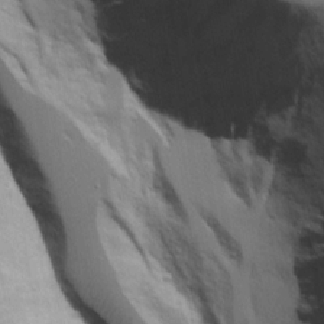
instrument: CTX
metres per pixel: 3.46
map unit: Aa
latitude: 18.3845
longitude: -125.5371
